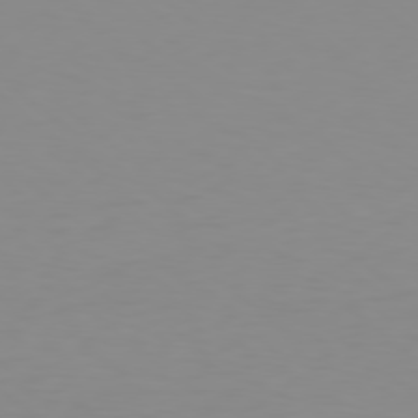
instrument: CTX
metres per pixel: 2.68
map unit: Hpe
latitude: 78.2523
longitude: -138.6679
